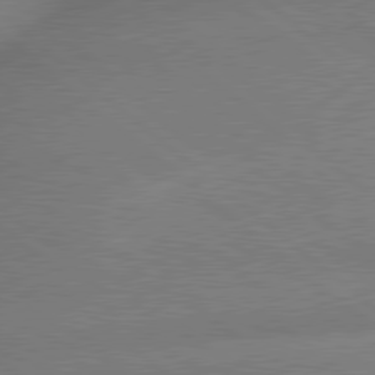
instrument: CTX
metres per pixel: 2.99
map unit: lApd
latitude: 79.4238
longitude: -166.2900
